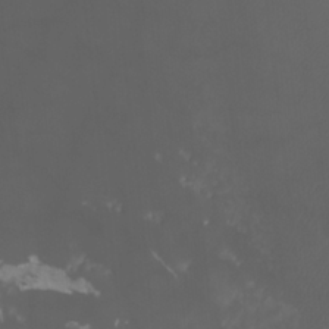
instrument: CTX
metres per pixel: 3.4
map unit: Htu
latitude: -11.2754
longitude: -74.3467
